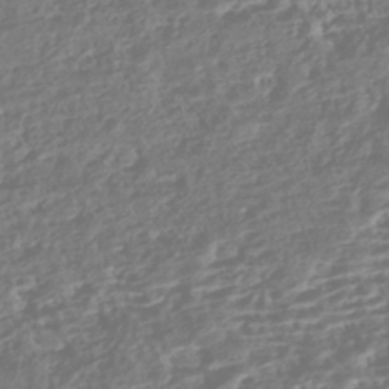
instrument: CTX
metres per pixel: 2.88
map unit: HNhu
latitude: -43.5966
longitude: 104.4251
